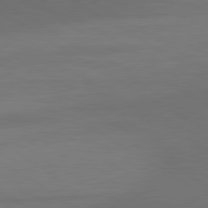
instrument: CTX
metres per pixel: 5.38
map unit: lApd
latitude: 80.8947
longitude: 160.1606
